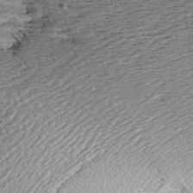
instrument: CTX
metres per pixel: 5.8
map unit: Aa
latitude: 7.9339
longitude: -137.7450
